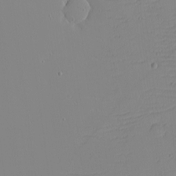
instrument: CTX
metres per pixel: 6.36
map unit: eHh
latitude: -4.2550
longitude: -81.6127
